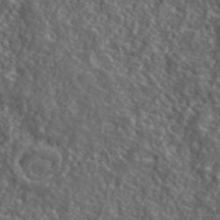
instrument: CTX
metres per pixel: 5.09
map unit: ANa
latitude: 40.4789
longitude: -89.5183
